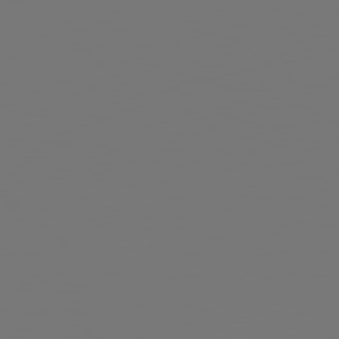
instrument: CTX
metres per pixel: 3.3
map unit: Hpe
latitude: 78.9514
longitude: 176.6896
